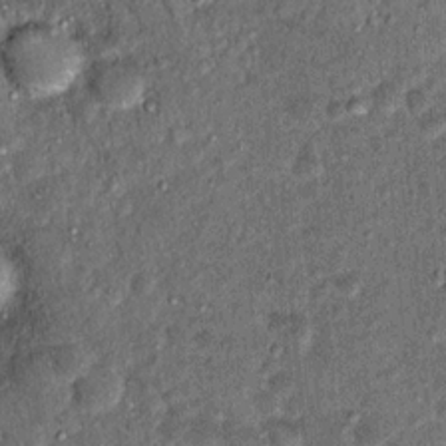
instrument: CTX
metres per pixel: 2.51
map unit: Hto
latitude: 15.1215
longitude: -35.2726
